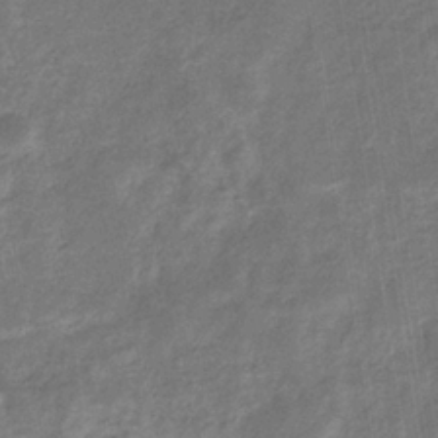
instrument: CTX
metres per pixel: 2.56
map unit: eHb
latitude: -33.8234
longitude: 74.6897
